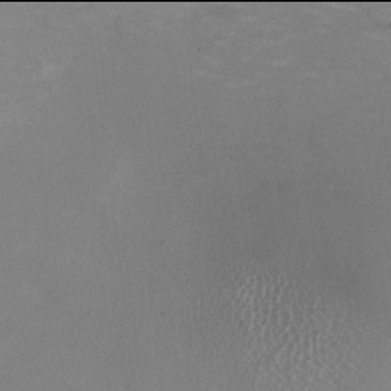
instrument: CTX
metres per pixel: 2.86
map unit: HNhu
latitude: -2.0094
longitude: -2.4601
